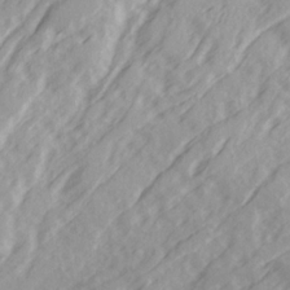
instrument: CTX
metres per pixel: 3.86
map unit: Ave
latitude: 21.7828
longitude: -132.0633
